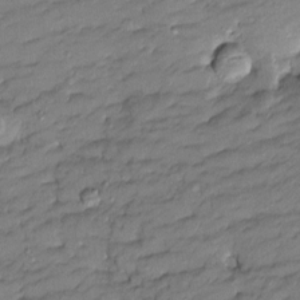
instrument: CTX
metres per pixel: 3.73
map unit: Htu
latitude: -8.6896
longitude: 177.1809
